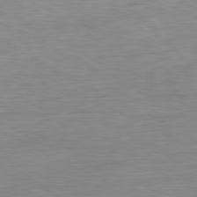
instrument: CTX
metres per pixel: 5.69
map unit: Ap
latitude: -81.6911
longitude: -67.1970
